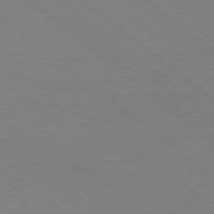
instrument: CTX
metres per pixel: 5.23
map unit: Ap
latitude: -79.0675
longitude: -57.0269
